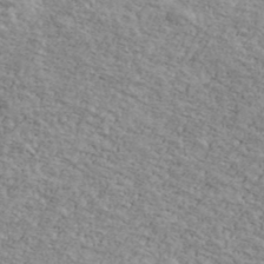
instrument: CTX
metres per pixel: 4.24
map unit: Ave
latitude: 41.3481
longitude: -109.3292
